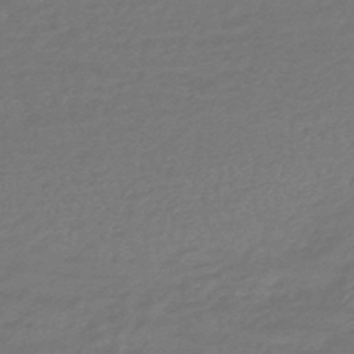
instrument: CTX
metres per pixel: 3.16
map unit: eHb
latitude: -47.4265
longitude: 86.8597
